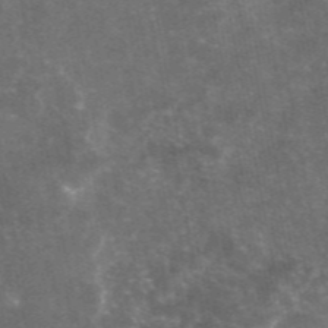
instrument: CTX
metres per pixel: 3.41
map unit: eAb
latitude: 46.7247
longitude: 119.5966
